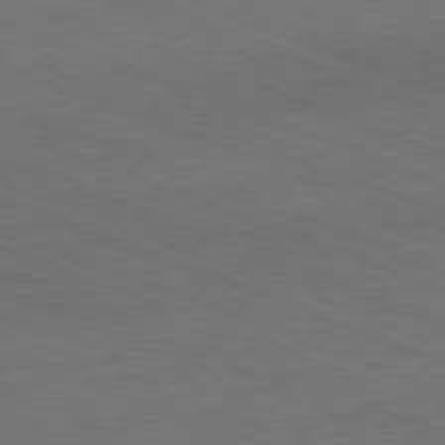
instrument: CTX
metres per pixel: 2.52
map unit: Ap
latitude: -81.1431
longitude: -74.5546
